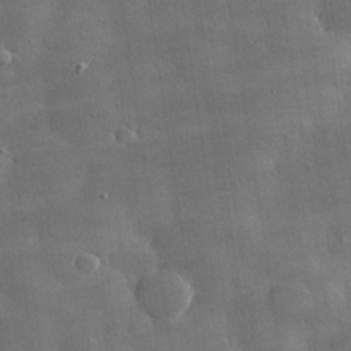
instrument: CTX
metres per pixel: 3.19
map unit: lHvf
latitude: 31.8773
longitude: -92.3845
